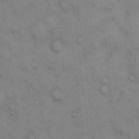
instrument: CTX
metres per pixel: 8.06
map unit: Hto
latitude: 13.8583
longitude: -60.5545
